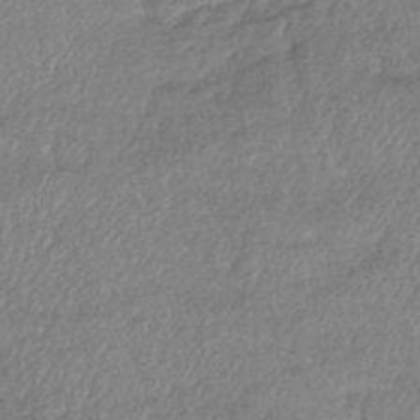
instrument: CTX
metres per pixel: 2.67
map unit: eHb
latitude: -41.3509
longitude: 80.7086
